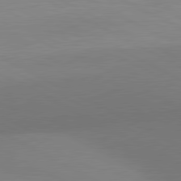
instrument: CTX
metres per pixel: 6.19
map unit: lApd
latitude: 80.8191
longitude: 127.0486
